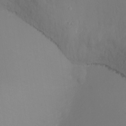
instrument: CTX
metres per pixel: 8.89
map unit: Ht
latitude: -16.8597
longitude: -41.2536
